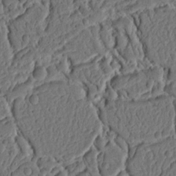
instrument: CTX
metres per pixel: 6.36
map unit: Ht
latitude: 10.1200
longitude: -75.4238
